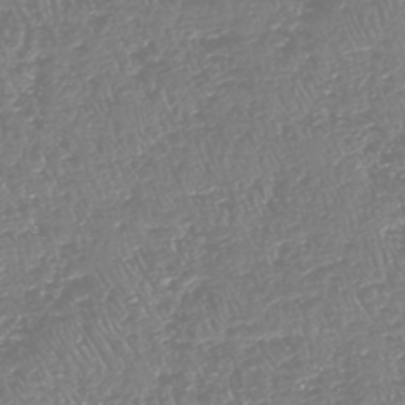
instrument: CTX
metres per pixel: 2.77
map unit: HNhu
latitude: -48.1039
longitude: 29.3132
